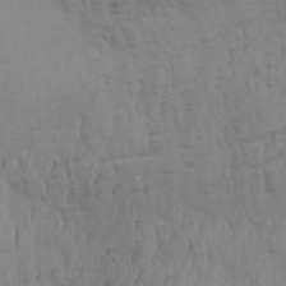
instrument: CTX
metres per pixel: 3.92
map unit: Aa
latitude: 32.4790
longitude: -135.8394
